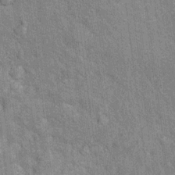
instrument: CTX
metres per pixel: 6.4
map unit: Hto
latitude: 14.6302
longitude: -33.8205
